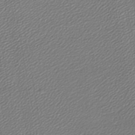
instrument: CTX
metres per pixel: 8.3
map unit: lHb
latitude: -43.8989
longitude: 61.8611
